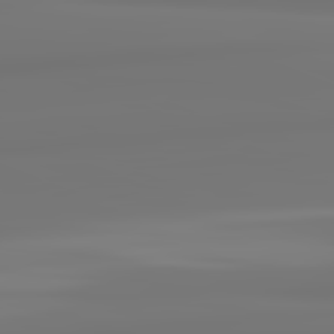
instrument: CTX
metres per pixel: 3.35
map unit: lApd
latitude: 82.1577
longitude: 171.9367
